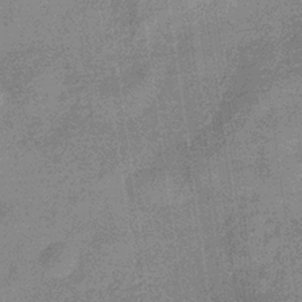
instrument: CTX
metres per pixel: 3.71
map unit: eHb
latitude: -32.5007
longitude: 75.4455
